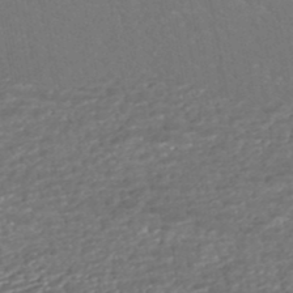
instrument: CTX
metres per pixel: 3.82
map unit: HNhu
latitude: -45.3888
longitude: 104.5007
